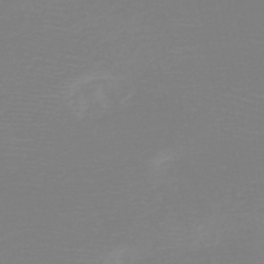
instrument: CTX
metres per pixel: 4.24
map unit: HNb
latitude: -48.9353
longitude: -43.2348
